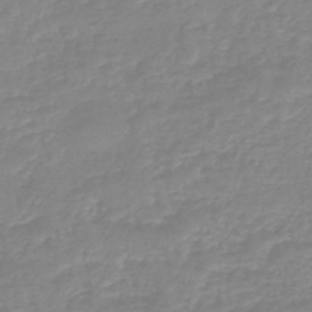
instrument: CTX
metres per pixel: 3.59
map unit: eHb
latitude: -45.0486
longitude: 81.4455
